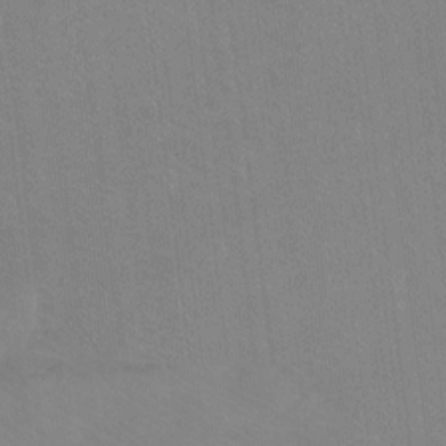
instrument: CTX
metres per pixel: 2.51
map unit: Ht
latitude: -9.5777
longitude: -38.9136
